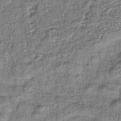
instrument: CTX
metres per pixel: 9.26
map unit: lHb
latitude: -43.2187
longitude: 79.2942
